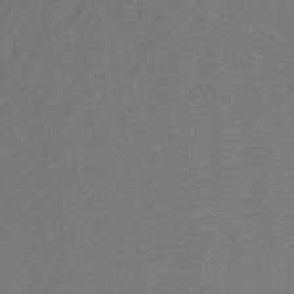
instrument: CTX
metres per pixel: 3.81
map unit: Htu
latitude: -11.8611
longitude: -70.6301
